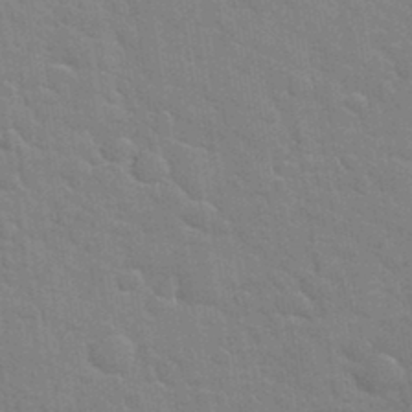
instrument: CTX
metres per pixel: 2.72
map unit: Hto
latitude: 34.0255
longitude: -51.7638
